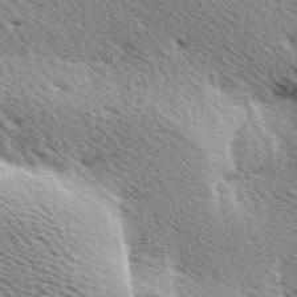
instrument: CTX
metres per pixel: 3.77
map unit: Ave
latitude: 10.3845
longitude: -107.0647
